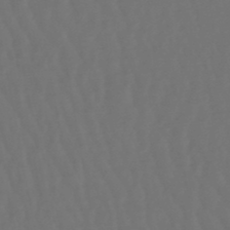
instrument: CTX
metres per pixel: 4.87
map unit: lHb
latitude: -47.8989
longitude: 79.4076
